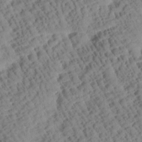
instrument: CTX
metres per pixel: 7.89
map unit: Htu
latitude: 0.8569
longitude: 177.2187
